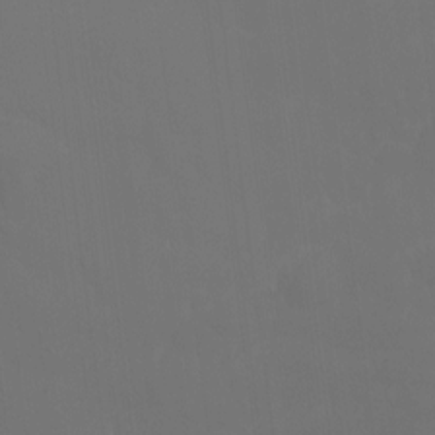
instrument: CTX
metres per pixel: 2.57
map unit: Ht
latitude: -4.1228
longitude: -60.6112
